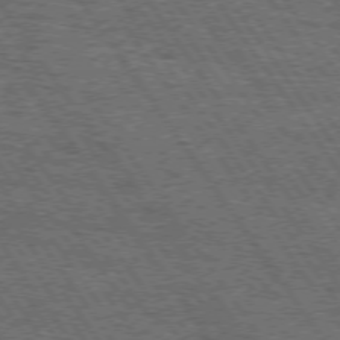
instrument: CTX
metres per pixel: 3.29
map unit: Hpe
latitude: 73.7828
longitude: -131.3482
